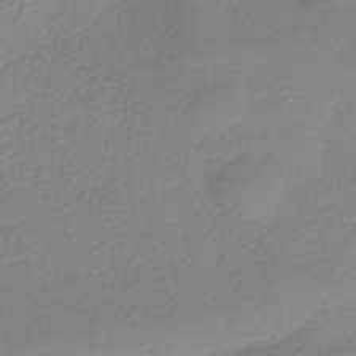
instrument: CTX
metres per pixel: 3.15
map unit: HNhu
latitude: -40.8030
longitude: 94.7085
